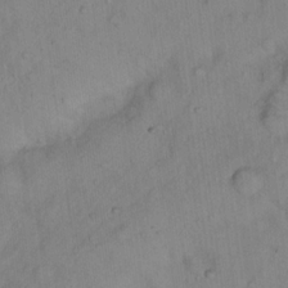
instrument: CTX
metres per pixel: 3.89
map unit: Hto
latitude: 15.1781
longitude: -39.9339
